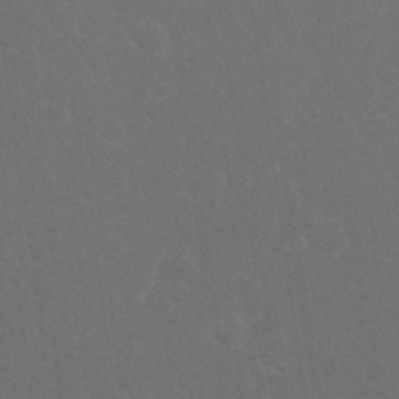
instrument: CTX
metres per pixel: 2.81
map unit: Nhu
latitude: 26.6491
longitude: -51.9717
